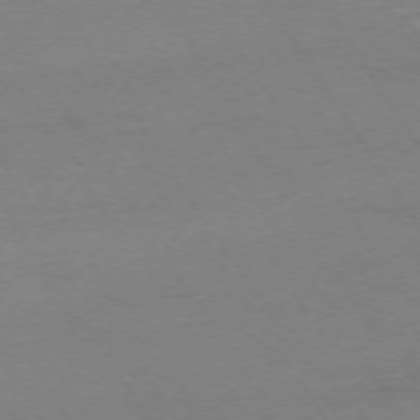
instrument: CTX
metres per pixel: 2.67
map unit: Ap
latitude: -73.8800
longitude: -82.2711
